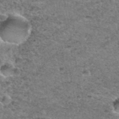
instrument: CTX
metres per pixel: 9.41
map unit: Hto
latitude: 35.8394
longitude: -48.2711
